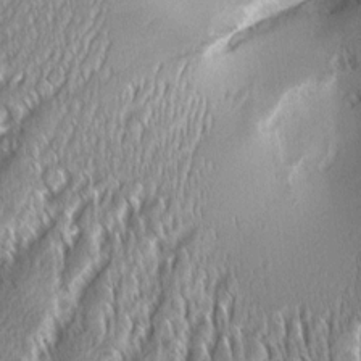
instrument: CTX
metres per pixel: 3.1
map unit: Aa
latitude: 8.6302
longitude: -130.6302
